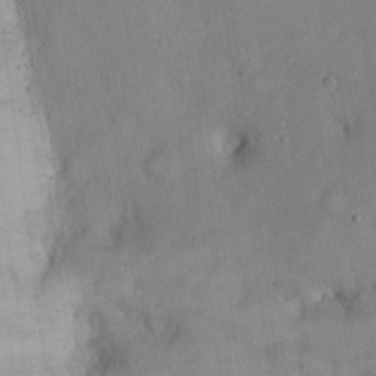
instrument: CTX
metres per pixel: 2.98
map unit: Hto
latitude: 12.2145
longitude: -56.5167
